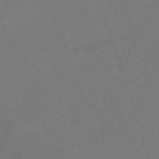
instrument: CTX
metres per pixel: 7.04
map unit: eHh
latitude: -63.4832
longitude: 50.5385
